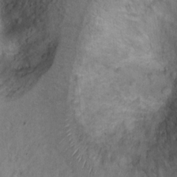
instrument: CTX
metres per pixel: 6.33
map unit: Ht
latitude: 9.2537
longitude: -32.1389
